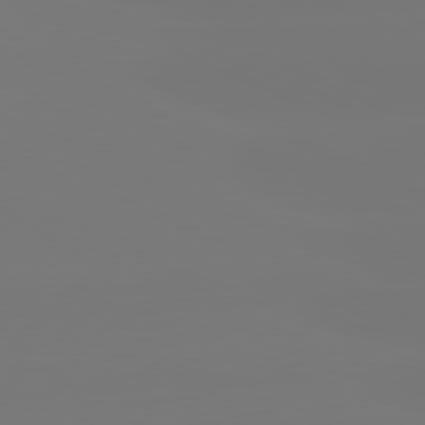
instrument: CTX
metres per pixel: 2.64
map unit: lApd
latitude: 81.4048
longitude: -150.3467
